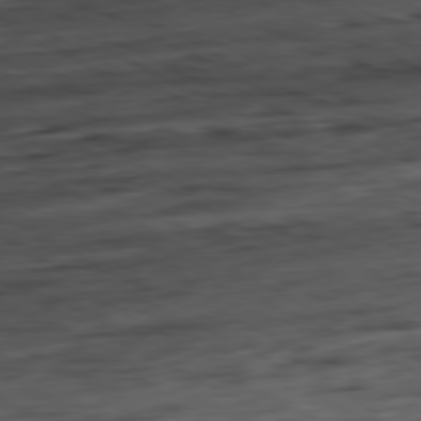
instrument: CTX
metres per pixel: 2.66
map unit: Ap
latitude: -81.1620
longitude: -83.4048
